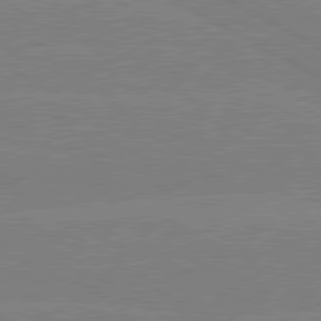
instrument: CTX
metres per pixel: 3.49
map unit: lApd
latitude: 80.3656
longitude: -127.7828
